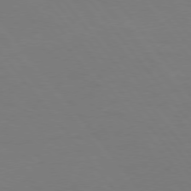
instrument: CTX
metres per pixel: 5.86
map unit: Hpe
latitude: 75.5182
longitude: -140.8380
